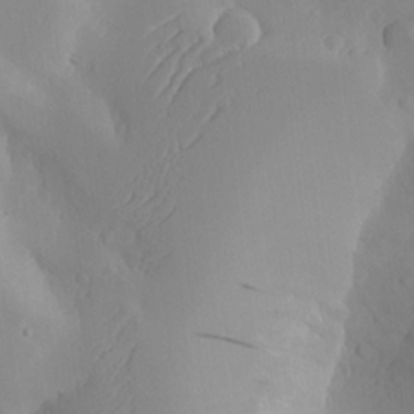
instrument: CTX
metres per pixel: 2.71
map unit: Aa
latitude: 23.5938
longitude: -127.1970
